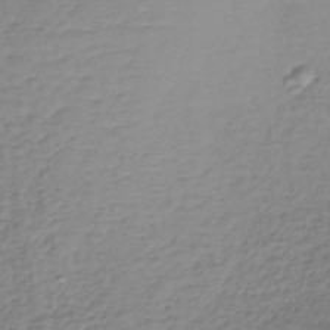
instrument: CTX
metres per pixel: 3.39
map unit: lHb
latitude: -37.2187
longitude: 69.5588
